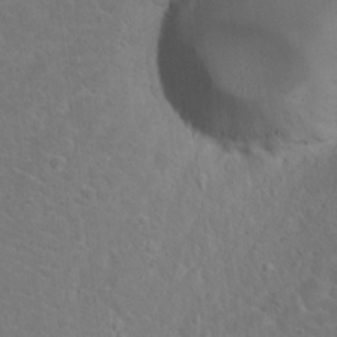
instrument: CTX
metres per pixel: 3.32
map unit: Hto
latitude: 18.8569
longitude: -37.3293
